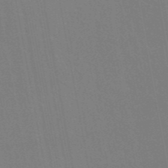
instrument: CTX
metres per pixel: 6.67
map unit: eAb
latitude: 45.3670
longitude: 121.7666
